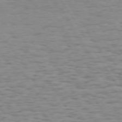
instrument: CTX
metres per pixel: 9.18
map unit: Hpe
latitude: 73.4427
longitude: -132.1200
